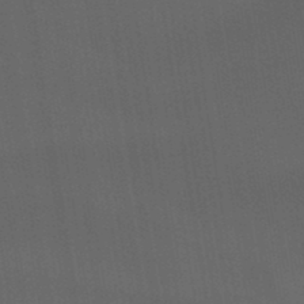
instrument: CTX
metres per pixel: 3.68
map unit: lHb
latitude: -45.1620
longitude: 72.7841
